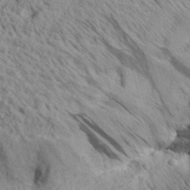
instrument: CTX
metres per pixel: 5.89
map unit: Aa
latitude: 30.6302
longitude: -135.0080
